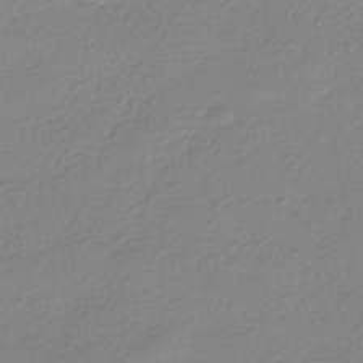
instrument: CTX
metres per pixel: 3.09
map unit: HNhu
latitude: -40.2172
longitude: 94.5195
